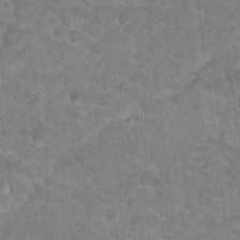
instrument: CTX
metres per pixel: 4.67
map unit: Hto
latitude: 18.4790
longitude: -35.3859
